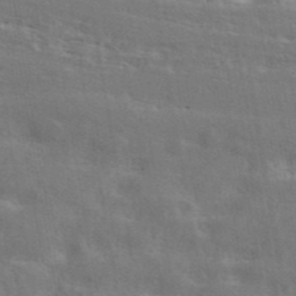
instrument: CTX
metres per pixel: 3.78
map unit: ANa
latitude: 43.2348
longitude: 48.6519
